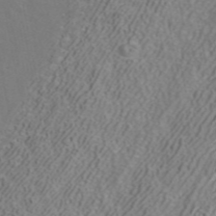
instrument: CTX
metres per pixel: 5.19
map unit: ANa
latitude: 41.6504
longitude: 34.4818
